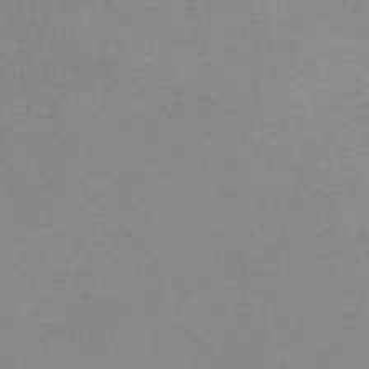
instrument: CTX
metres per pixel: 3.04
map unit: HNb
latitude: -51.5399
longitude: -52.3467
